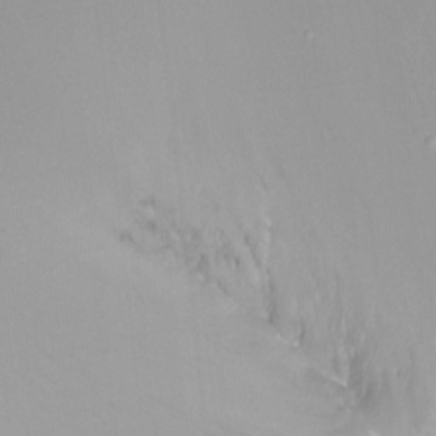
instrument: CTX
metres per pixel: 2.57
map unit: Ht
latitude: -15.2565
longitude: -45.6505
